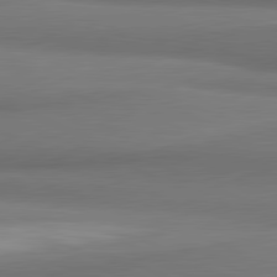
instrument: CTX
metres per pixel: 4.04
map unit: lApd
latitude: 81.4993
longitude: 170.9353
